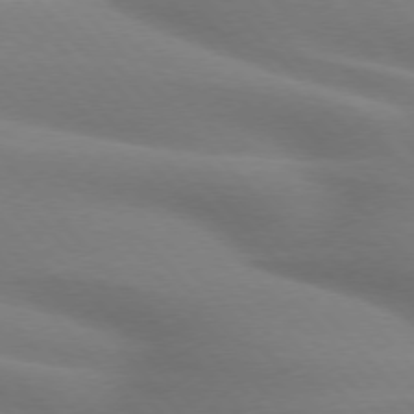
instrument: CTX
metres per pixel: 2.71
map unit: lApd
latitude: 75.1403
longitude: -60.7624
